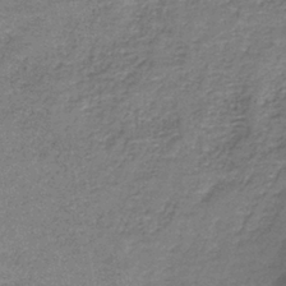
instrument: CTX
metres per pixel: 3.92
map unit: eAb
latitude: -36.2739
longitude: 52.1416
